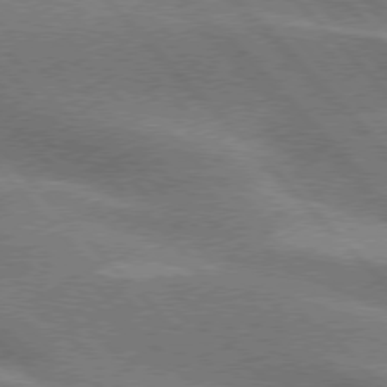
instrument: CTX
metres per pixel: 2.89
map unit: lApd
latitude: 76.2522
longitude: -63.0081
